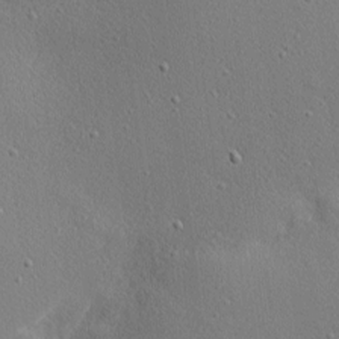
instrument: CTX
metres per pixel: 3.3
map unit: Nhu
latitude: 0.7435
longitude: -77.9339
